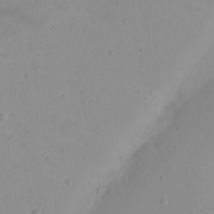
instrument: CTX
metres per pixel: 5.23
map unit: eHh
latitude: 21.1970
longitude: -64.6301
